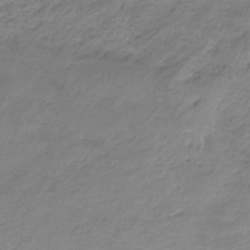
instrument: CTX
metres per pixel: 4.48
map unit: HNb
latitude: -34.4440
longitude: 58.2361
